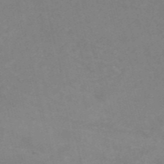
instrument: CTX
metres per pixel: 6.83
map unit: HNb
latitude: -53.6155
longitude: -47.6505
